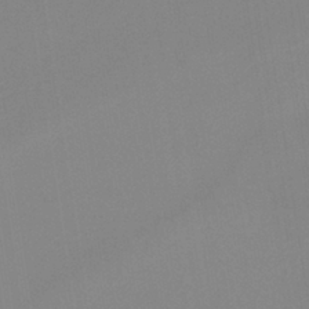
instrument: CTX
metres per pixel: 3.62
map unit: HNb
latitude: -36.2361
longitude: 54.5952
